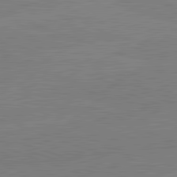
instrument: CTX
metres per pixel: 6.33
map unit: lApd
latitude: 82.1955
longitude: -159.2726
